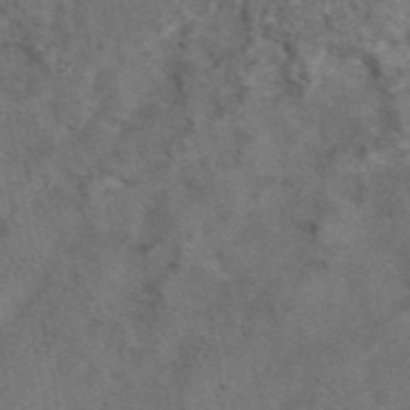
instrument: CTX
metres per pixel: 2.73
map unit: eAb
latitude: 43.1214
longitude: 107.2565
